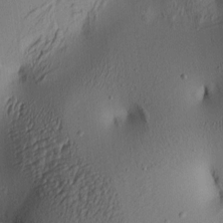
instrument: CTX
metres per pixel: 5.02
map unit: lAa
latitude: 5.9150
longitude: -113.6883
